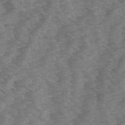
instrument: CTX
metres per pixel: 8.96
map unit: Ave
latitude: 14.5924
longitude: -103.1970
